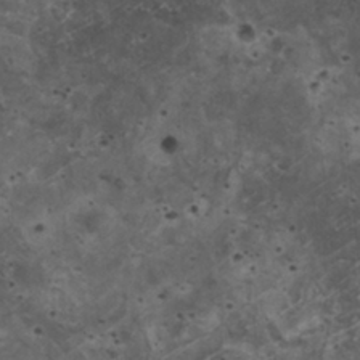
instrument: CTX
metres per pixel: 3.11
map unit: HNhu
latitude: 3.1214
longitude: 3.8233
